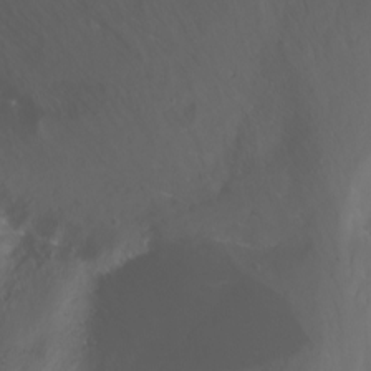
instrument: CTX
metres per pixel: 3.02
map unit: Nhu
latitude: -11.9556
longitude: -62.6680
